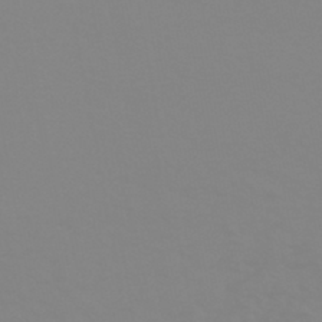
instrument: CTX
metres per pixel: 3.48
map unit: HNhu
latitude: -45.0486
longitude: 90.2740
